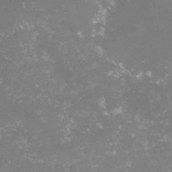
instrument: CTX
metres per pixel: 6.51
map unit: lHvf
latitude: -15.9367
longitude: -100.2523
